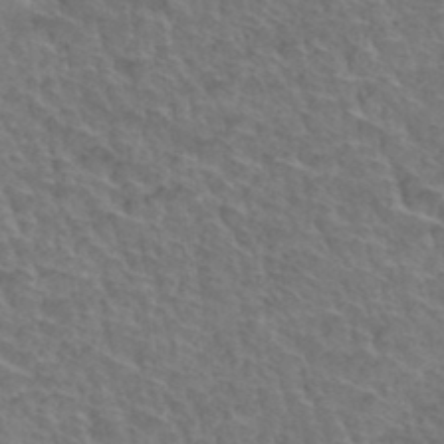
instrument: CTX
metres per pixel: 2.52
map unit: Hto
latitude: 35.3481
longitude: -47.3293
